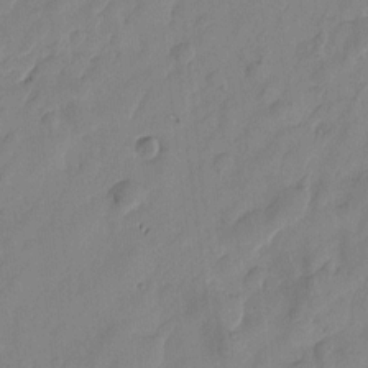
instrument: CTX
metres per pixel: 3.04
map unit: Htu
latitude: -1.8612
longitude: -176.5923
